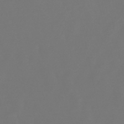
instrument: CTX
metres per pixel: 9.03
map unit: lHb
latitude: -47.8044
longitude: 72.3873
